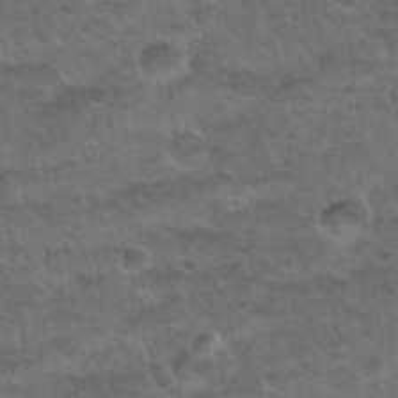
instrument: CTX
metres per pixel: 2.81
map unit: Nhu
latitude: 30.7813
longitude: -51.8772
